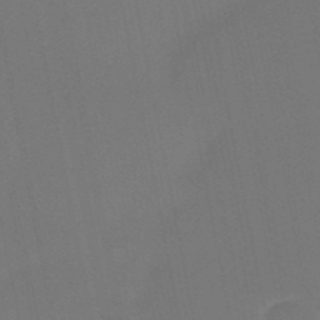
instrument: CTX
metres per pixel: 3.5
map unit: eHb
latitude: -50.5763
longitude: 69.0675
